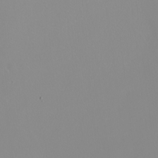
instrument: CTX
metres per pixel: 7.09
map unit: Htu
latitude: -6.4062
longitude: -71.7827
